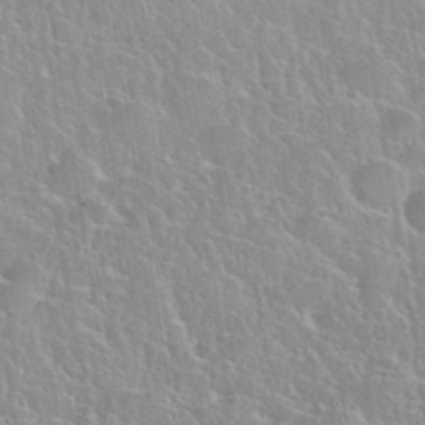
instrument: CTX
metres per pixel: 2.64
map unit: eHh
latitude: 37.8961
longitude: -61.4993
